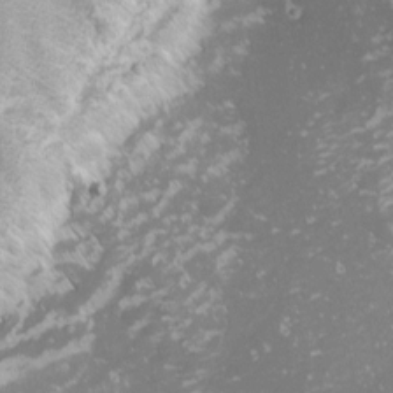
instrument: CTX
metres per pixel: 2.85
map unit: Nhu
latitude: -1.4833
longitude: -81.1025
